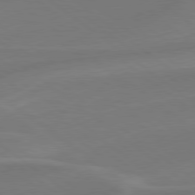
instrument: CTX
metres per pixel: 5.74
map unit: lApd
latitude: 79.0081
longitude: -141.6882
